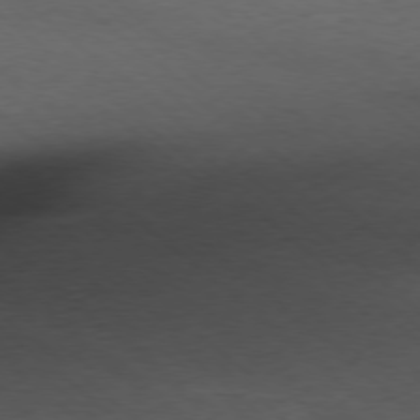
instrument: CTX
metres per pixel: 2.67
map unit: Ap
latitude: -78.3873
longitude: -92.9513
